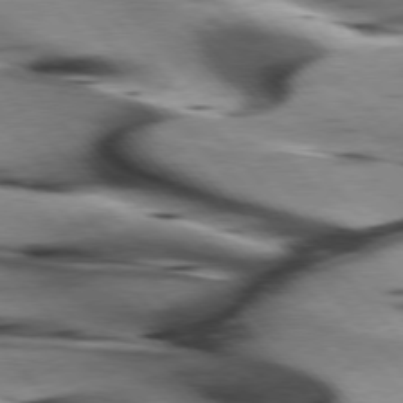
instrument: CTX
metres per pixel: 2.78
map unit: lApd
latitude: 76.0444
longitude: -64.3278
